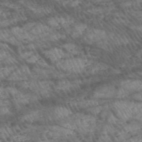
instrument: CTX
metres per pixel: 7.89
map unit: HNhu
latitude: -48.2362
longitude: 28.8219
